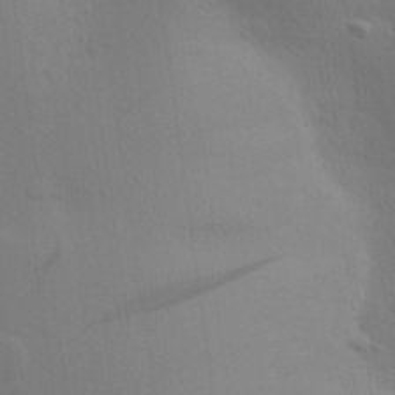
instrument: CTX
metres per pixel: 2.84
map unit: Aa
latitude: 26.6113
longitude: -145.7827
